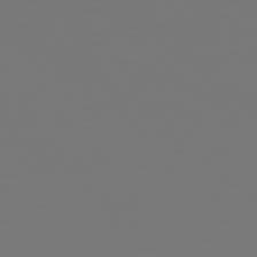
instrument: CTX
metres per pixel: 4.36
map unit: Hpe
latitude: 78.1389
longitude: -163.5560
